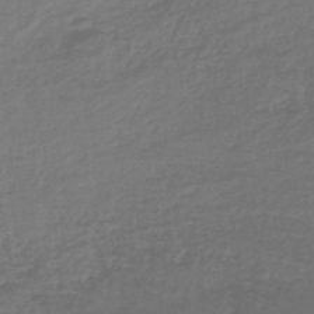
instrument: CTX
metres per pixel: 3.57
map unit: lHb
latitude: -45.6533
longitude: 68.1794
